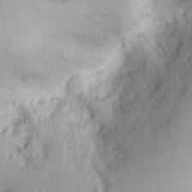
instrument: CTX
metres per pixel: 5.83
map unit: Ht
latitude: 8.9892
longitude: -74.7246
